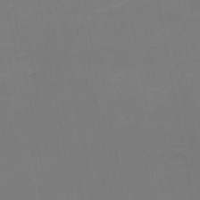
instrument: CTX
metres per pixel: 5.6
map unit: HNb
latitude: -50.3495
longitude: -50.5734
